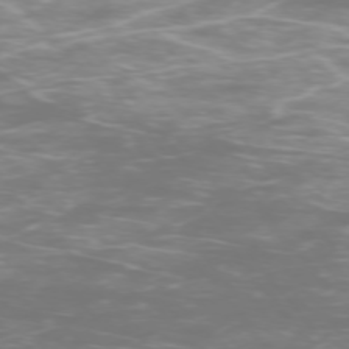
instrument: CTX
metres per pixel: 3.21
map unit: Ap
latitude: -74.8408
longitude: -77.3292
